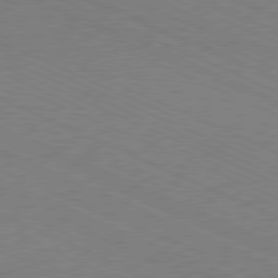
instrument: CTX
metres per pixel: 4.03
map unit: Hpe
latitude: -81.5021
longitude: 16.0850
